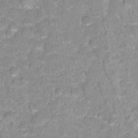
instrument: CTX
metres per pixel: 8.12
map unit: Hto
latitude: 17.2159
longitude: -35.3292
